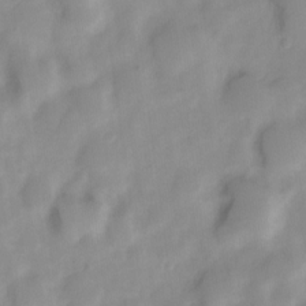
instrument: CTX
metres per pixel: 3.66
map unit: Nve
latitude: -21.8800
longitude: 107.7667
